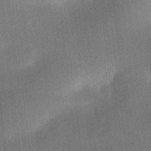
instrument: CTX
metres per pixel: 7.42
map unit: eHh
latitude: 25.0080
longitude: -70.6868
